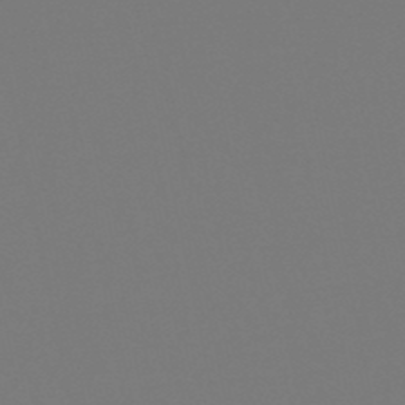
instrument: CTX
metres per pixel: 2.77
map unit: lHb
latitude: -50.1039
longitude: 70.1228
